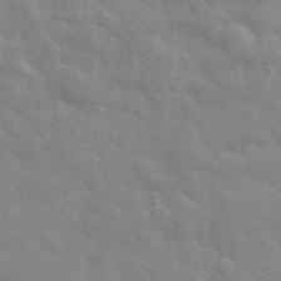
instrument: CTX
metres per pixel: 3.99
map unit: eHh
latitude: 32.3656
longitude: -70.2900
